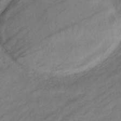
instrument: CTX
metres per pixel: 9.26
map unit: eHb
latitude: -41.7855
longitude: 83.0297
